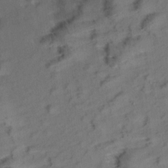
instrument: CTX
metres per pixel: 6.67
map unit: Aa
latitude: 9.6883
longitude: -140.4601
